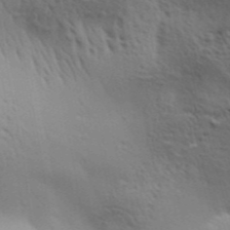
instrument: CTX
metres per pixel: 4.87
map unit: Aa
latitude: 31.4994
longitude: -140.1011
